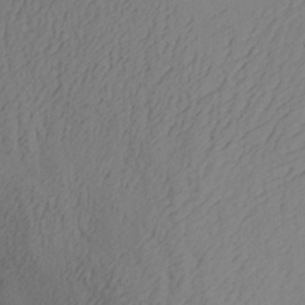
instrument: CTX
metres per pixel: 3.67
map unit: Aa
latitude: 27.8206
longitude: -131.9717
